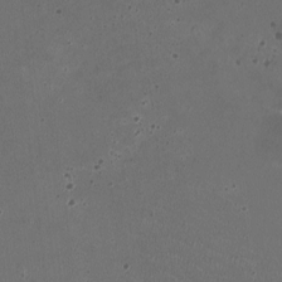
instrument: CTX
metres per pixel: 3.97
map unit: HNhu
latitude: -2.7085
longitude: -2.8758
